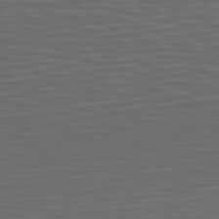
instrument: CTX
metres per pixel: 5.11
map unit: Hpe
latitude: 75.0647
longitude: -125.7638
